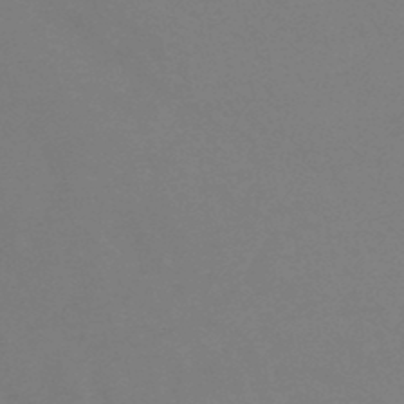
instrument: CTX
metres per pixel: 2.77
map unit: lHb
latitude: -45.6344
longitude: 67.1431
